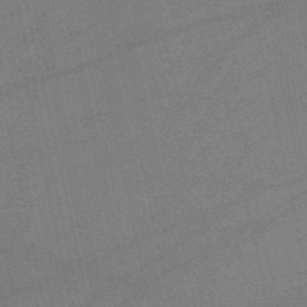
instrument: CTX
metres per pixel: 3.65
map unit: HNb
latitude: -51.4076
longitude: -40.9891
